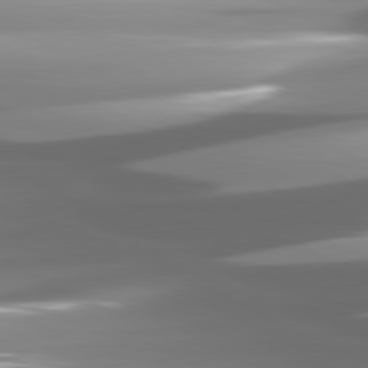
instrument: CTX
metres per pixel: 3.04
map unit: lApd
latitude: 81.0836
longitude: -145.8583
